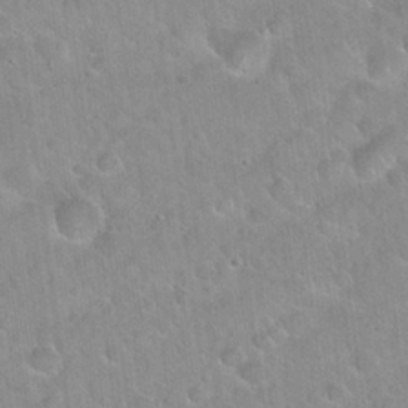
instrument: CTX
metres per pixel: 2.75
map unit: Hto
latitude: 21.4616
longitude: -52.5924
